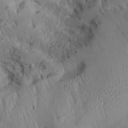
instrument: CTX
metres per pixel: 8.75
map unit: Aa
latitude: 28.6490
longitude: -133.4615
